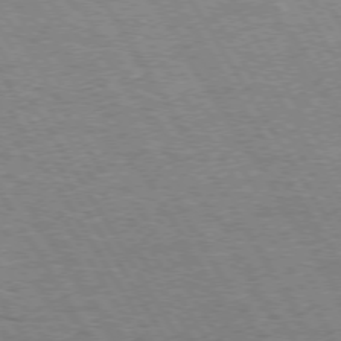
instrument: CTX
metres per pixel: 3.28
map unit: Hpe
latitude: 73.4805
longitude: -142.9136
